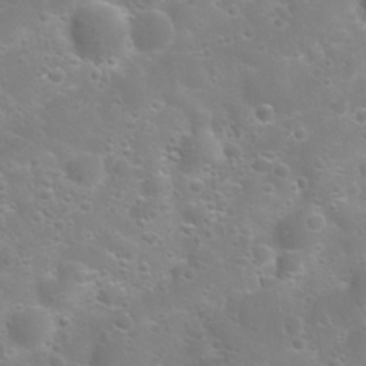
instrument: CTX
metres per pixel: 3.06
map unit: Nhu
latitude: 24.1766
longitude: -61.2537
